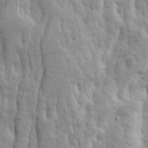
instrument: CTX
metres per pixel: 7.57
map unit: Ave
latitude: 14.6491
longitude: -135.6505
